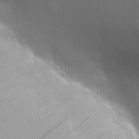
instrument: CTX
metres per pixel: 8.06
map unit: HNhu
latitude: 13.2348
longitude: 11.5399
